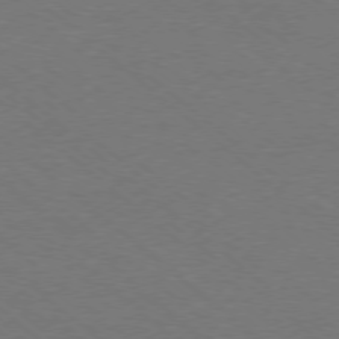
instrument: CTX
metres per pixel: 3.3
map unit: Ap
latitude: -78.4062
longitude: -85.5182
